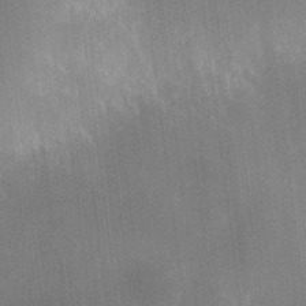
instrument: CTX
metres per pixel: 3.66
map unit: HNhu
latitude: 9.1781
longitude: 13.3888
